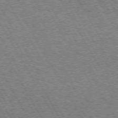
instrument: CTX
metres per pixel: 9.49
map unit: Hpe
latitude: 72.9136
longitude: -128.6112
